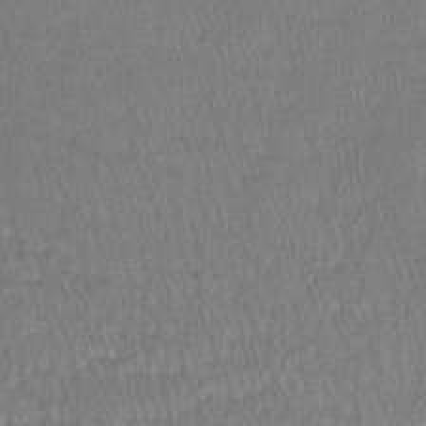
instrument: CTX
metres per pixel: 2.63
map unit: lHb
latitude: -38.7085
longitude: 73.1053
